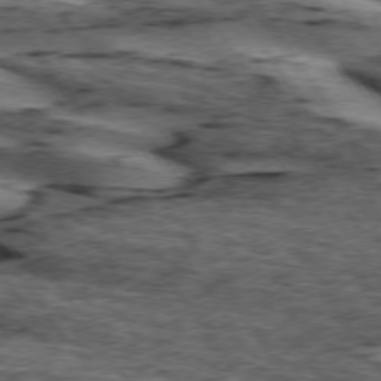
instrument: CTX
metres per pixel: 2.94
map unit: lApd
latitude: 74.1578
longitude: -75.1592
